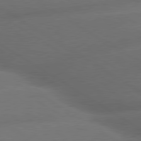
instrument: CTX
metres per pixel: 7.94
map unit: lApd
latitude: 79.7450
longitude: -154.8191
